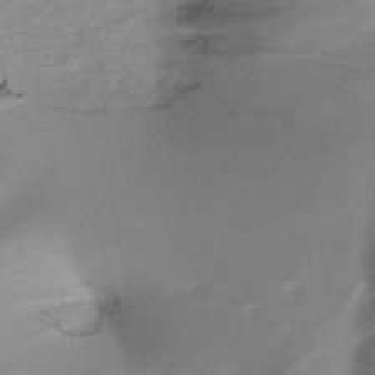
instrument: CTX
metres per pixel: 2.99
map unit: HNb
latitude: -47.0486
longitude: -41.1592
